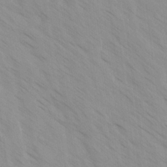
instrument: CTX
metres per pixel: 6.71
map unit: Ave
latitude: -1.7100
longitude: -112.3278
